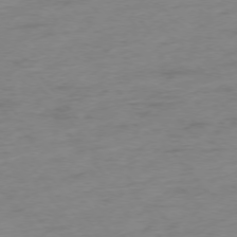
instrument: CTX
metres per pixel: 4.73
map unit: Hpe
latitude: -75.7667
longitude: -11.8583
